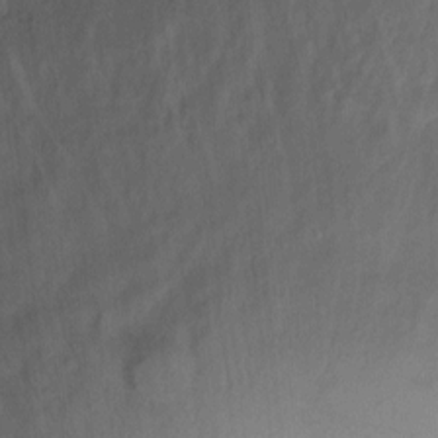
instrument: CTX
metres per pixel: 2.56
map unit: eHh
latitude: 6.7057
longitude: -65.5749
